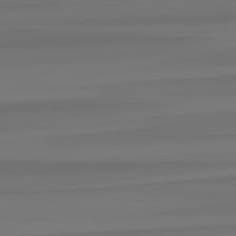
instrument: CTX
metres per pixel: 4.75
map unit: lApd
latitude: 82.4601
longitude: -174.1767
